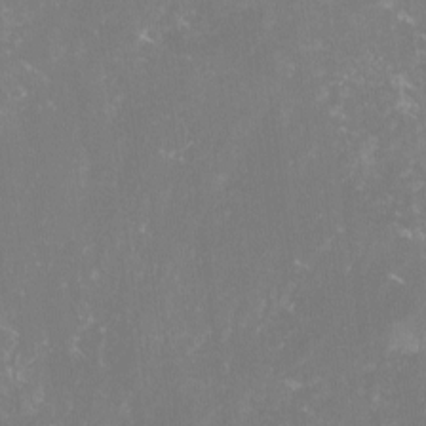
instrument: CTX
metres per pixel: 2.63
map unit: lHvf
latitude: -14.6141
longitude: -100.3845
